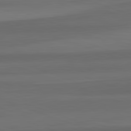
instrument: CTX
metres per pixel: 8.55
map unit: lApd
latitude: 82.6679
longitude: 176.3495
